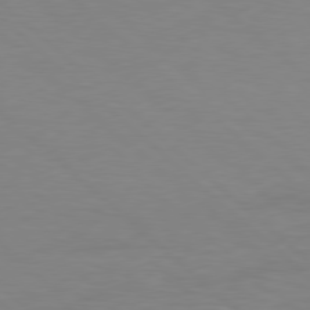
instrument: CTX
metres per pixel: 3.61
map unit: Hpe
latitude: 77.8961
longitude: -125.9528
